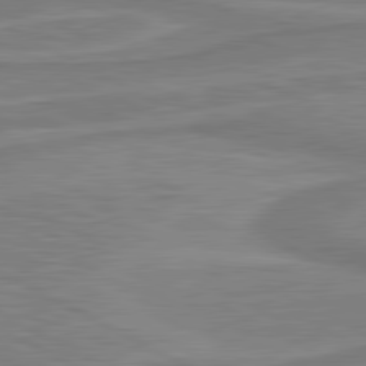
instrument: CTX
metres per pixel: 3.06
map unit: lApd
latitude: 81.0647
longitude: 173.4454
